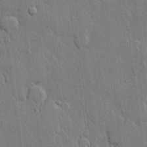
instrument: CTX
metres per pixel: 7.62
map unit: lHvf
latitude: 20.6302
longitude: 146.6329
